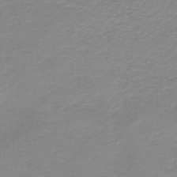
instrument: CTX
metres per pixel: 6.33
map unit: HNb
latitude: -44.7652
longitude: 53.2376
